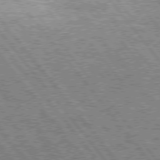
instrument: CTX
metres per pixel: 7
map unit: Hpe
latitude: 75.4049
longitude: -156.6679
